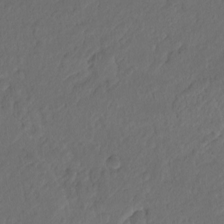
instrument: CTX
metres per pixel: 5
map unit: Hto
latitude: -7.8233
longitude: -46.8569
